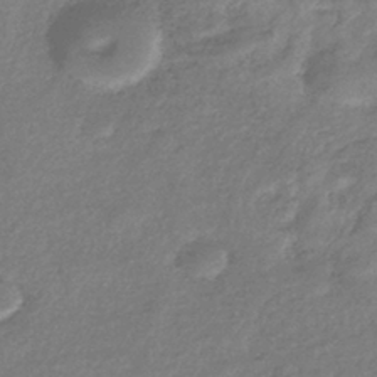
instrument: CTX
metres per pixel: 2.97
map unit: eHb
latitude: -39.1053
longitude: 81.4266
